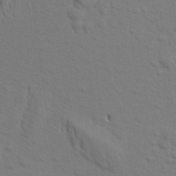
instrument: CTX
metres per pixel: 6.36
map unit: Aa
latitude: 19.1781
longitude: -142.9514
